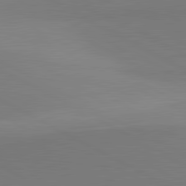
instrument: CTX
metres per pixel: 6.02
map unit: lApd
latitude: 81.5371
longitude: 151.8611
